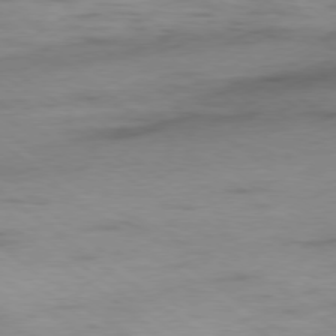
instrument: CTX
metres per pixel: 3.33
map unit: Ap
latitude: -79.0675
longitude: -78.3845
